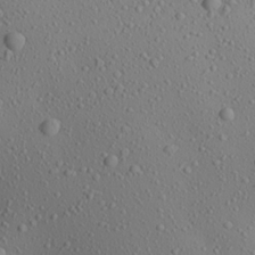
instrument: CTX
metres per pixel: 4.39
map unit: Aa
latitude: 23.5560
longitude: -144.1011
